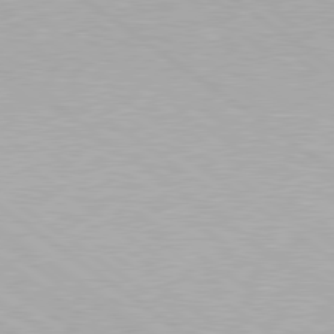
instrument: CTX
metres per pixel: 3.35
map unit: Hpe
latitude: 79.3860
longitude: -153.2726
